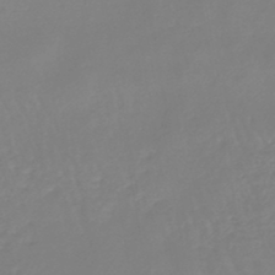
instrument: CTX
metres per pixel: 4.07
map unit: lHb
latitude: -45.5399
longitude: 78.7841
